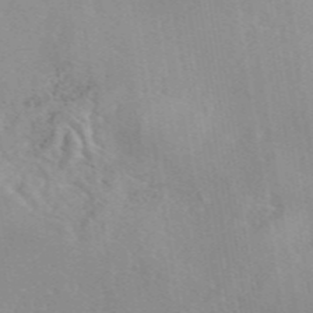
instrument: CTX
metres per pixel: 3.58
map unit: eAb
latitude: 46.0822
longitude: 111.4076
